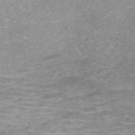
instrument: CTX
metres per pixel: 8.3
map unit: ANa
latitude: 36.7246
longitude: 13.7289
